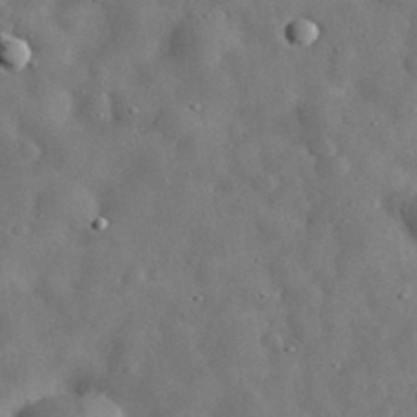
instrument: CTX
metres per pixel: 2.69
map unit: eHh
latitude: 32.6868
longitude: -74.7435
